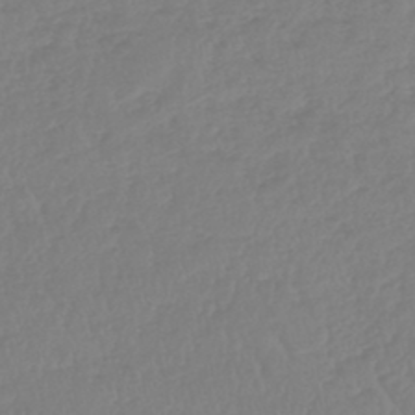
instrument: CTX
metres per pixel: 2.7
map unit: lHb
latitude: -44.8408
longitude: 70.2173
